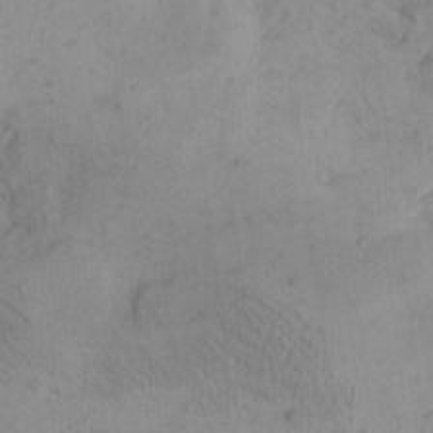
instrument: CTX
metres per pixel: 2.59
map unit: eHh
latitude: 14.9325
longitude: -67.6316
